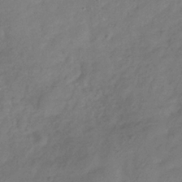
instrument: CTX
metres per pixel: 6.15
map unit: Hve
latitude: -32.7464
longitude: 89.8989
